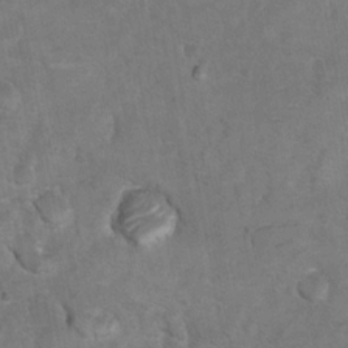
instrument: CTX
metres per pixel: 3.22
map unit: Hto
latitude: 8.9514
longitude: -35.6694
